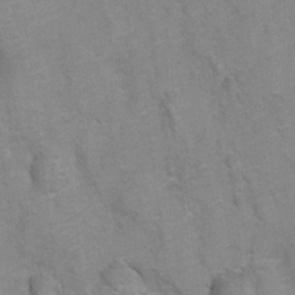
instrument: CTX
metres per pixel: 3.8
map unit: Hto
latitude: 5.0080
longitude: -31.9151
